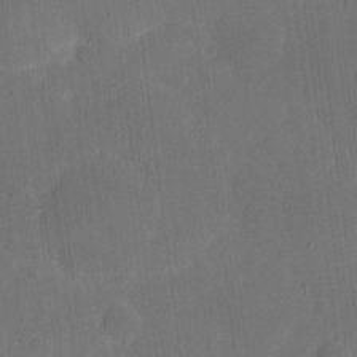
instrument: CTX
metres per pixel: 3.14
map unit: eHh
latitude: 4.5546
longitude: -67.7638
